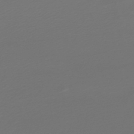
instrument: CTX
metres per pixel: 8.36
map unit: lHb
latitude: -47.1809
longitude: 59.7099
